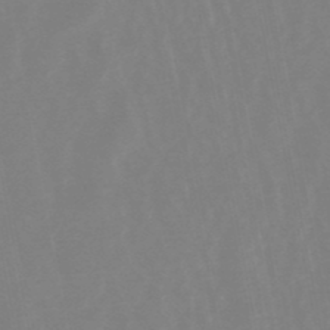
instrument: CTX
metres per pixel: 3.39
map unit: lHb
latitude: -48.6897
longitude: 72.2172
